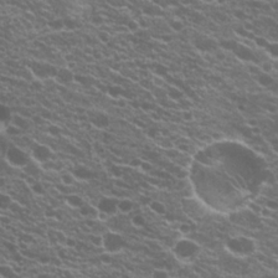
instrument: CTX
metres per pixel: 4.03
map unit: Hto
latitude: 21.0081
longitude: -35.0269
